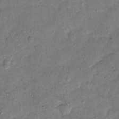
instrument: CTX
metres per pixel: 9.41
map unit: Hto
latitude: 12.4412
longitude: -36.6869
